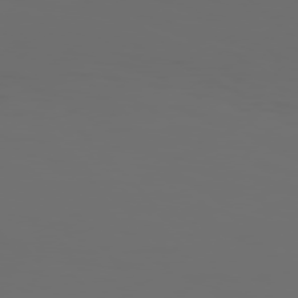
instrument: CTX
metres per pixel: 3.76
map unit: Hpe
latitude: 76.3845
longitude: -140.9891
